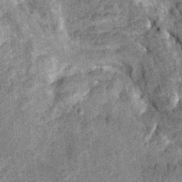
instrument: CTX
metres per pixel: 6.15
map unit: Ht
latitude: 9.9528
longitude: -38.8569
